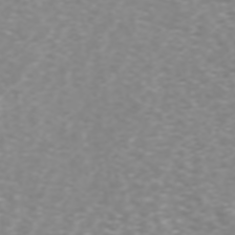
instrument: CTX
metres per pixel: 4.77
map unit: ANa
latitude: 44.9702
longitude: 28.0094
